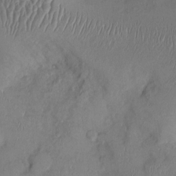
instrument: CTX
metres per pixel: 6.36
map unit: Ht
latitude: 0.5734
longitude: -13.7450
